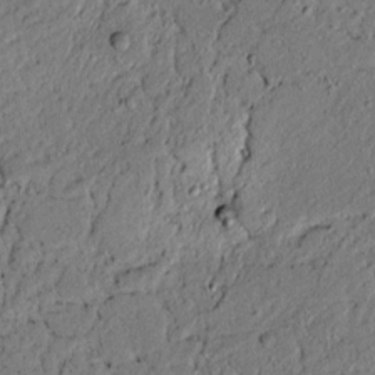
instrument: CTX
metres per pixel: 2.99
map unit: lAvf
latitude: 4.5546
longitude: 167.1431
